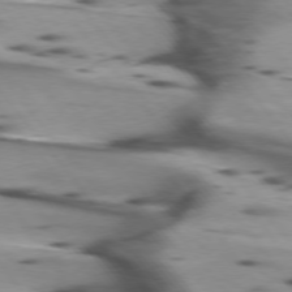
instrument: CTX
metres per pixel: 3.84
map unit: lApd
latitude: 75.1403
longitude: -63.9339
